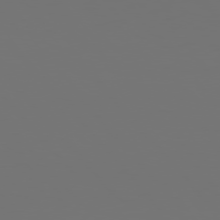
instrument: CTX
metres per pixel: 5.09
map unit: Hpe
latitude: 76.3467
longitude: -139.6883
